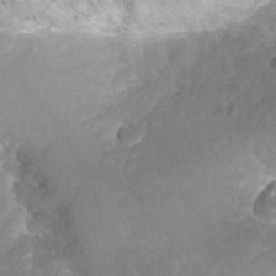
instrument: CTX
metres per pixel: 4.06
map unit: Nhu
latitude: 25.7071
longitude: -53.4993
